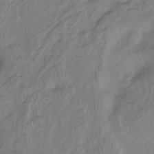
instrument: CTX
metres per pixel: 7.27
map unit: Hto
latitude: -8.1606
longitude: -40.4978
